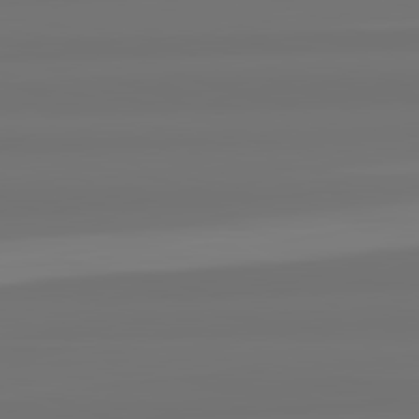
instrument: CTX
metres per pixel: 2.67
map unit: lApd
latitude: 82.4412
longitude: -178.0255
